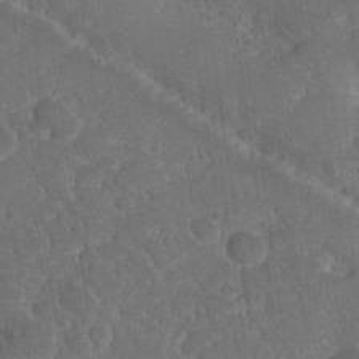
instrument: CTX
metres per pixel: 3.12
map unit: eHh
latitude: 27.9906
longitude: -79.6127
